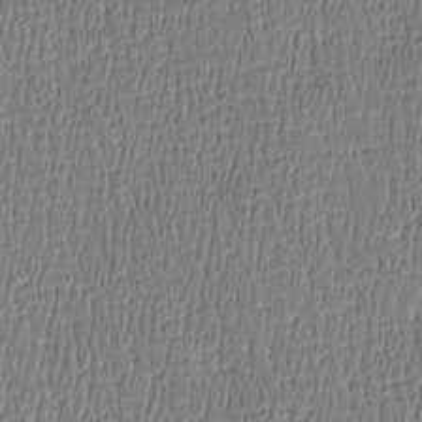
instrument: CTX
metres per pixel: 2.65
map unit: Htu
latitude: -5.0864
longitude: 175.6910
